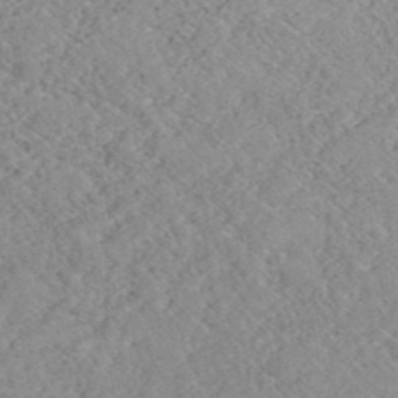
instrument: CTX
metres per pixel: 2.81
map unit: ANa
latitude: 41.4993
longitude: 18.4251
